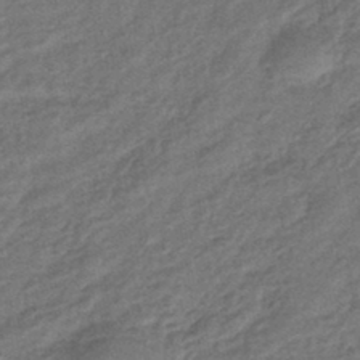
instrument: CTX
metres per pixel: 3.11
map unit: eHb
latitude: -43.1998
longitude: 84.0661
